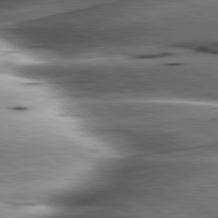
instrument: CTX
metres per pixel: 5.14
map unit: lApd
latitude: 80.5168
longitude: -143.4238
